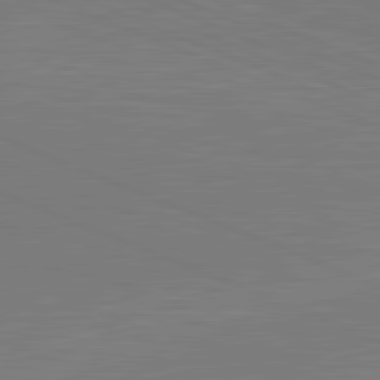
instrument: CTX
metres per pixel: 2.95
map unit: lApd
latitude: 81.4804
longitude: -169.4805
